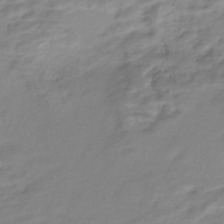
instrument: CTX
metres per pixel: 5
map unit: Nhe
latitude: -48.7652
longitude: -172.7246
